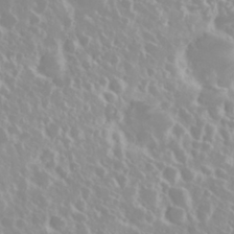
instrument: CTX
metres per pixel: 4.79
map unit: Nhu
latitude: 28.7057
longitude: -61.6127
